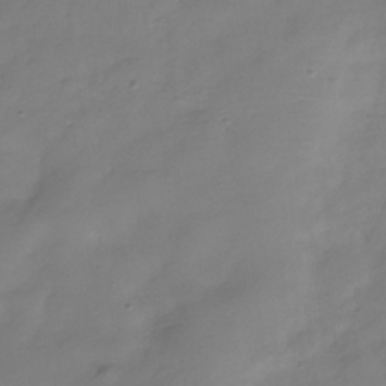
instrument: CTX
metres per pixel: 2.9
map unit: Hve
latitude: -32.4251
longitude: 93.3510
